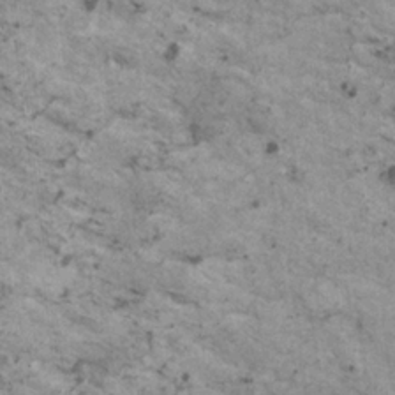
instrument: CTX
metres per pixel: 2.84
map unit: HNhu
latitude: 2.6301
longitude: 4.4062
